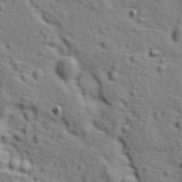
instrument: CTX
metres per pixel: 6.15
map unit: Ave
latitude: 11.6883
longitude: -104.9136
